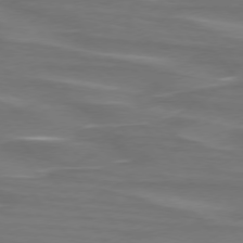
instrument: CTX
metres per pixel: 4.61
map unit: lApd
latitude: 75.4426
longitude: -80.4412
